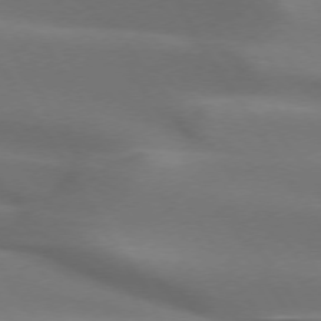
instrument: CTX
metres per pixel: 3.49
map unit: lApd
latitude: 73.0837
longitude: -50.6301
